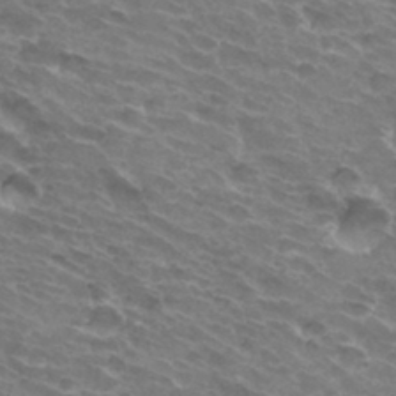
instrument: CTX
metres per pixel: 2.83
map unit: Hto
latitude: 33.3482
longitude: -43.1781
